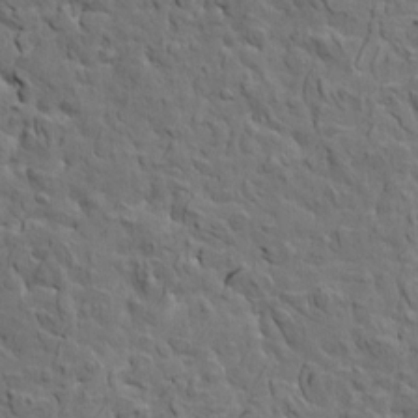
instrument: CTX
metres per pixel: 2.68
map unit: HNhu
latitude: 6.7435
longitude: -0.4601
